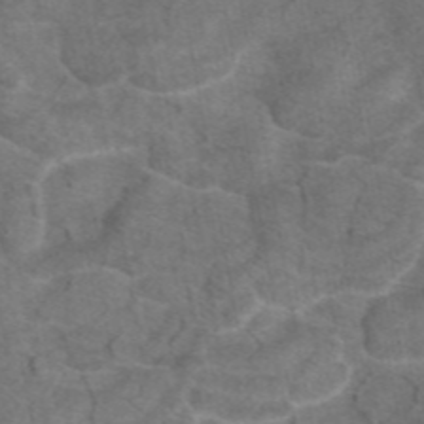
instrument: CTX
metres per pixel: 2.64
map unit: eAb
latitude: 46.7436
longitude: 101.7855
